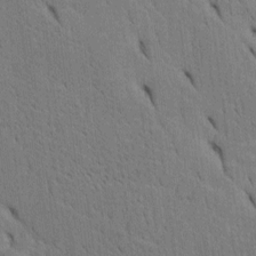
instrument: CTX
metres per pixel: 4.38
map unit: Htu
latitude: -3.7288
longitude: 152.2739
